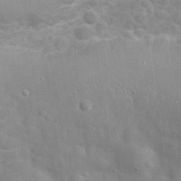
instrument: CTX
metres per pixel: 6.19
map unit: eHh
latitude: 32.1578
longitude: -61.8583
